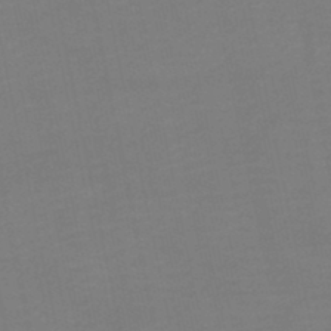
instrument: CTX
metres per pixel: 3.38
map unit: lHb
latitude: -47.0108
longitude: 61.3321
